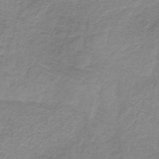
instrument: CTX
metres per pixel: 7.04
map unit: HNb
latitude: -32.2173
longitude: 60.6141
